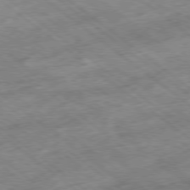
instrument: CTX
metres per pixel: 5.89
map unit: Ap
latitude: -79.0675
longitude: -48.4412
